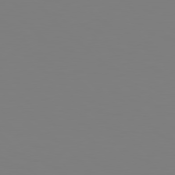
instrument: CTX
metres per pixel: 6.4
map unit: Hpe
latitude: 78.8380
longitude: -166.9513
